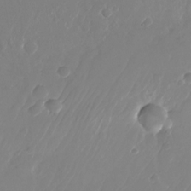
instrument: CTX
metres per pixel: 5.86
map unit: Nhu
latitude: -26.3495
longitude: -72.1200
